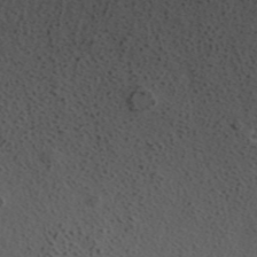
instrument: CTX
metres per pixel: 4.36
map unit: ANa
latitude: 39.5371
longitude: 19.1242
